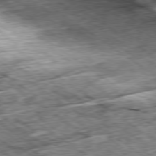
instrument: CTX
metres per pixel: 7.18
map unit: Ap
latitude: -79.6344
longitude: -85.9717
